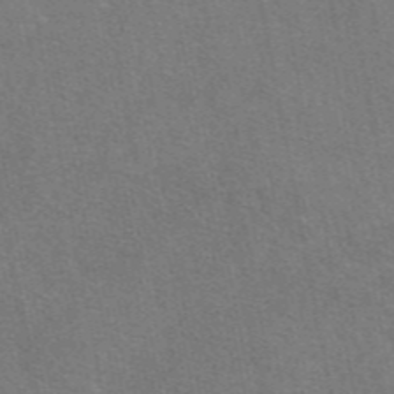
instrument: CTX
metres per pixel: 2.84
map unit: eAb
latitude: 47.7261
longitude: 114.2550
